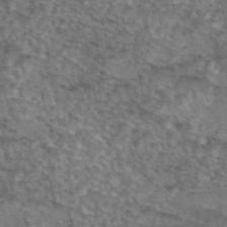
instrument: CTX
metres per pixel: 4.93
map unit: eAb
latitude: 43.4993
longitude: 103.3510
